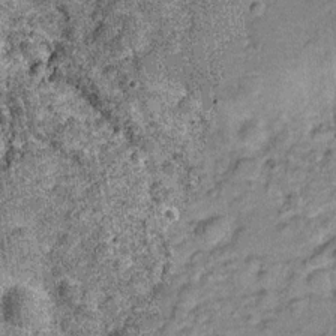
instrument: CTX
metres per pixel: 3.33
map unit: Hve
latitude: -27.9556
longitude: 92.0094
